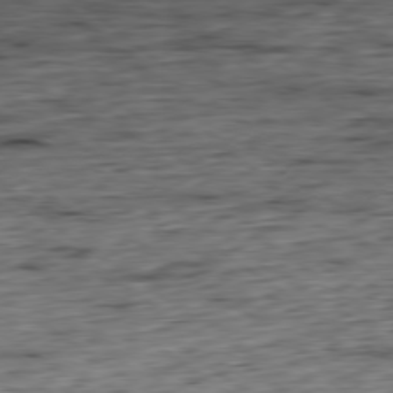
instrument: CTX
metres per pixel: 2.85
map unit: Hpe
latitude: -79.3698
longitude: 11.1998
